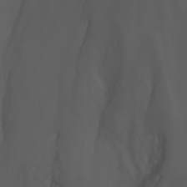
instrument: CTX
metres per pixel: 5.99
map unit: Nhu
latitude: -7.6533
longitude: -84.8569
